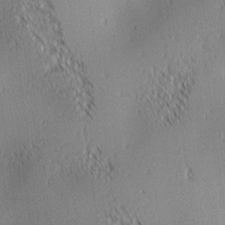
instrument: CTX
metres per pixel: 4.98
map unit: lAa
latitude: 1.3292
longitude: -116.3278
